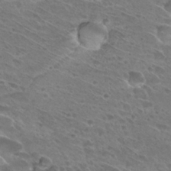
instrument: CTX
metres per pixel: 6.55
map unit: Hto
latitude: 28.0633
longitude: -39.5938
